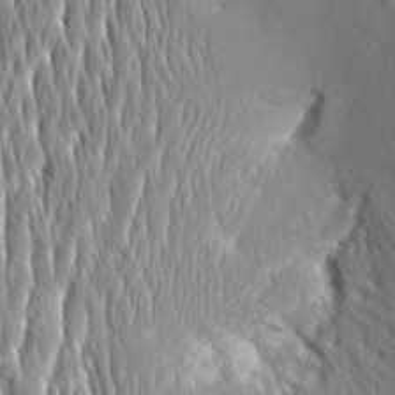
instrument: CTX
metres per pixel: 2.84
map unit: Aa
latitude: 8.5735
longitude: -132.6113
